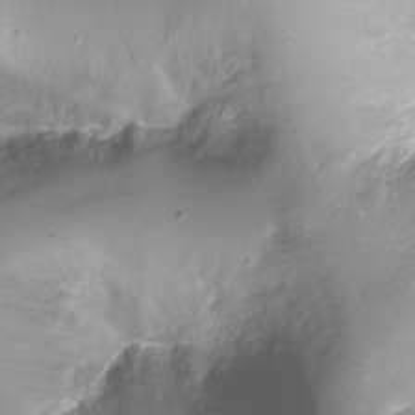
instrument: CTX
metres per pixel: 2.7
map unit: Ht
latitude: -17.5966
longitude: -45.1970
